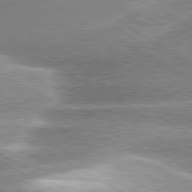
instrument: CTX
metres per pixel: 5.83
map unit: lApd
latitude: 80.1011
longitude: -136.4034
